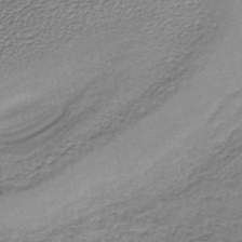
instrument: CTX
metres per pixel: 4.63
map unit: lHb
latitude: -34.6518
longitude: 60.9164
